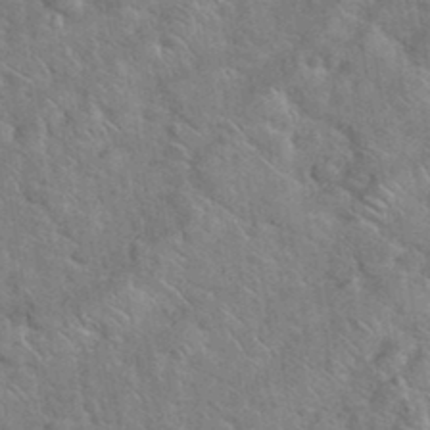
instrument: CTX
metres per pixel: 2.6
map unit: eHh
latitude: 37.9528
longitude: -64.6868
